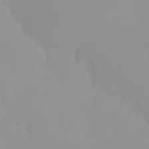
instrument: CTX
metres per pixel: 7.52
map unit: eHh
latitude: -1.2943
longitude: 20.2361
